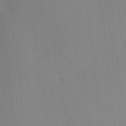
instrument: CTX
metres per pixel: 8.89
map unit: eHh
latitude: -3.8989
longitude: 17.5777
